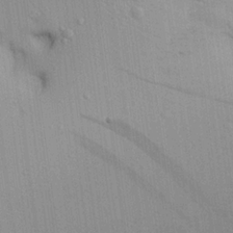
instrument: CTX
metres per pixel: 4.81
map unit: Aa
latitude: 21.6127
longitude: -144.4790
